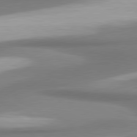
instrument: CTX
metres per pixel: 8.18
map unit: lApd
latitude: 80.5735
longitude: 177.5777
